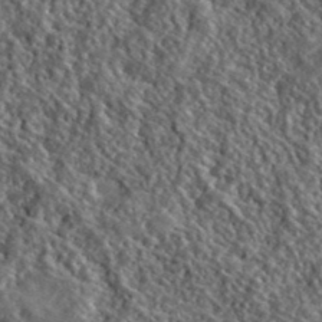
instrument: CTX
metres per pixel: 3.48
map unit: lHvf
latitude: 40.9891
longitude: -89.1970
